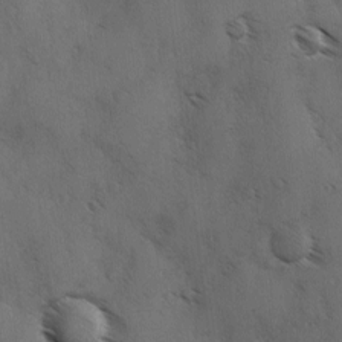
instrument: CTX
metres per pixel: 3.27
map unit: Ave
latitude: -0.1417
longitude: -111.9717
